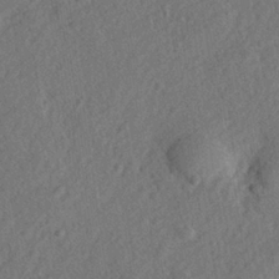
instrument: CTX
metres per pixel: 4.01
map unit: lHvf
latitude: 23.5560
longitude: 144.1606
